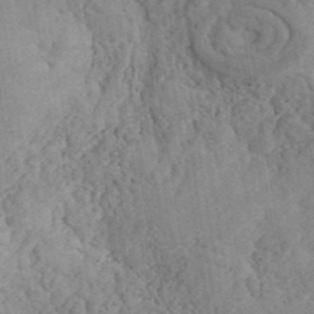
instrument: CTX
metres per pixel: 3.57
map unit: ANa
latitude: 41.0269
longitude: 52.4629
